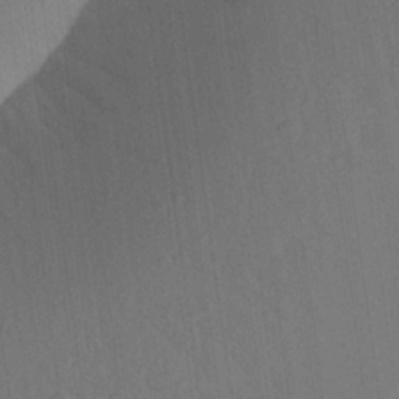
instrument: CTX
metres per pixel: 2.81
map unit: Aa
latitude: 23.6694
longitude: -147.6883
